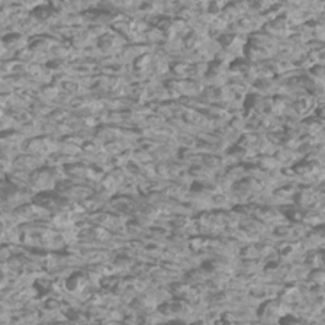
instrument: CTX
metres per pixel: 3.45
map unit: Htu
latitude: 3.3104
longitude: -20.8569
